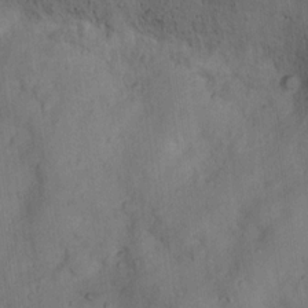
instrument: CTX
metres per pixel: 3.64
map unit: Ht
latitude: 12.6680
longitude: -40.3845
